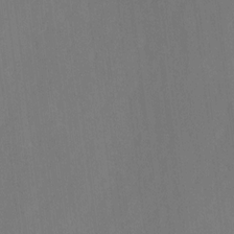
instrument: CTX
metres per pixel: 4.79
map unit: Aa
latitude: 9.9906
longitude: -142.3090
